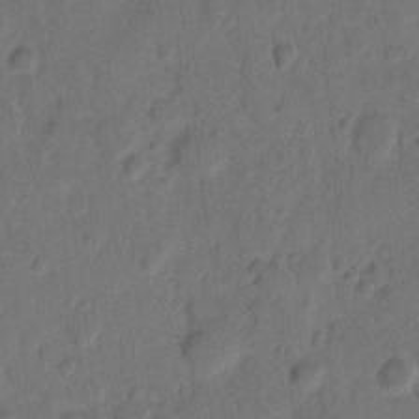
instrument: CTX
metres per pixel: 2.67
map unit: eHh
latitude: 9.4238
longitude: -64.4790
